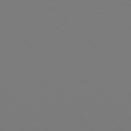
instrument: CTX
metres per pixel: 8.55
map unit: Hpe
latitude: 77.0269
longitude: -132.4601
